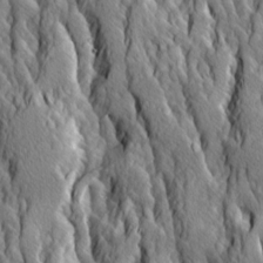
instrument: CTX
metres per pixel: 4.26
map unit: Ave
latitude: 14.1011
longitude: -133.9717
